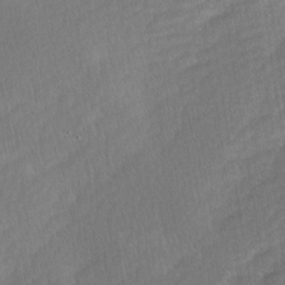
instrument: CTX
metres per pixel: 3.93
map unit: Ave
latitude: -0.6141
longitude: -114.0633
